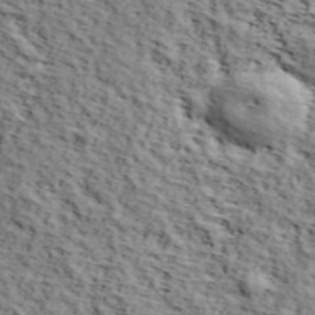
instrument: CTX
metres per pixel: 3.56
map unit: lHvf
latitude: 38.3278
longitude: -87.0080
